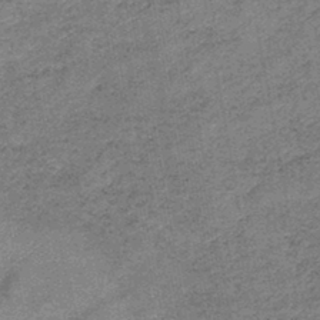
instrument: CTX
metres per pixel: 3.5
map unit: lHb
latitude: -41.8233
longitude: 79.4076
